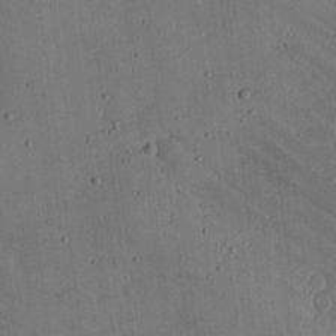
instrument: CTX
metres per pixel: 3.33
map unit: lHvf
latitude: 19.9717
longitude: -115.2159
